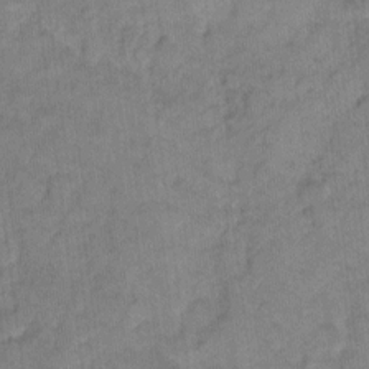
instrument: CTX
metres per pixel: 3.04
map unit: eHh
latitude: 7.8772
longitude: -64.0444
